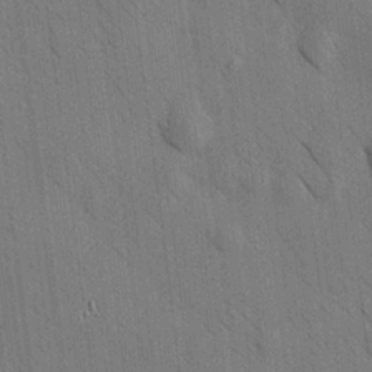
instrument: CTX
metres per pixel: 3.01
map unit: HNhu
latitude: 12.4790
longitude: 10.1417
